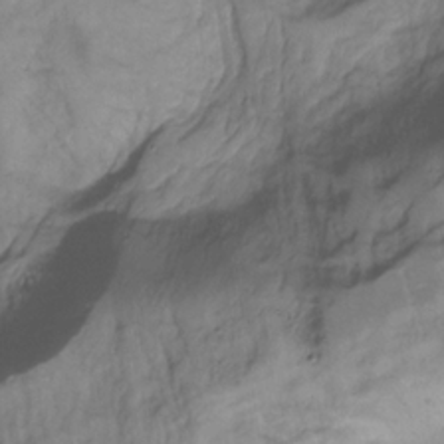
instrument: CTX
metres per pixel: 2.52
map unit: Hto
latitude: -8.2739
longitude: -44.5357
